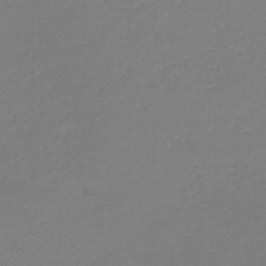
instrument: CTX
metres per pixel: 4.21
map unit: HNb
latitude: -46.2172
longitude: 56.2928
